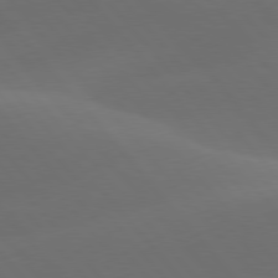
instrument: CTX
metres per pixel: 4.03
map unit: lApd
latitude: 78.1767
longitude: -53.3482
